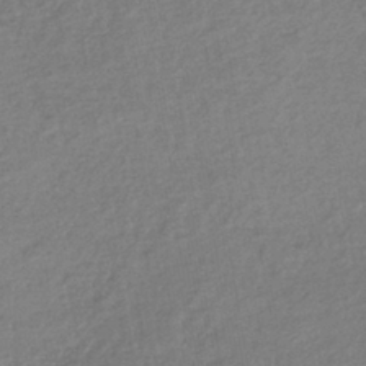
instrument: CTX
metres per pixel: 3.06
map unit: lHb
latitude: -40.9730
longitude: 69.4265
